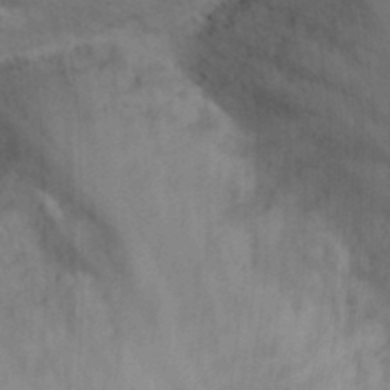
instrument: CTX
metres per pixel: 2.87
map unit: Nhu
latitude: 23.8205
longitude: -62.1578
